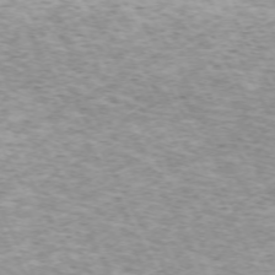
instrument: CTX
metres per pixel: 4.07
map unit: Hpe
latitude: -71.4643
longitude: 11.9556
